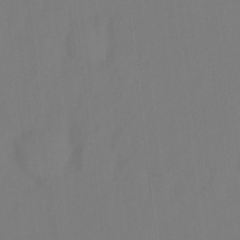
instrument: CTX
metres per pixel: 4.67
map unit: Ht
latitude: -6.8219
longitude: -31.2159
